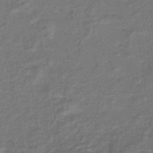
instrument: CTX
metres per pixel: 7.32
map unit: lHb
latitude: -42.3306
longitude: 80.5952
